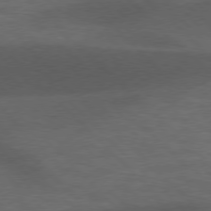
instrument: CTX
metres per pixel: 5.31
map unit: lApd
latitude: 76.8758
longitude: -60.1766
